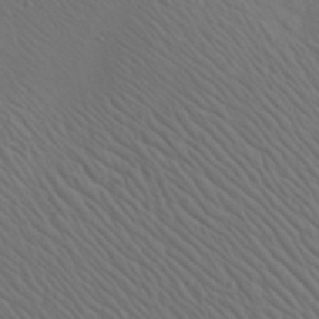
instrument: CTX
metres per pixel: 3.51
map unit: Aa
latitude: 23.1970
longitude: -138.6113
